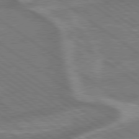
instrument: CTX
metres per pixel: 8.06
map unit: lApd
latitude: 79.2537
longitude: -171.4993
